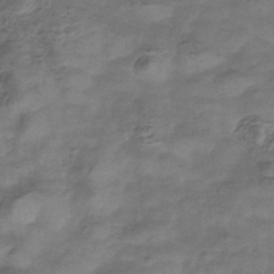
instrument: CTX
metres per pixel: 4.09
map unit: eHb
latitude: -33.4266
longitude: 75.6533
